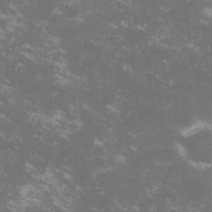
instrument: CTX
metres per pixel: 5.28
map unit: lHvf
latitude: -13.7100
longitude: -99.8016
